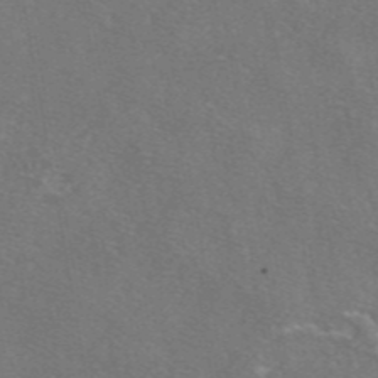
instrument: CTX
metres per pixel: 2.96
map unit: eAb
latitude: 46.4223
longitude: 106.7463
